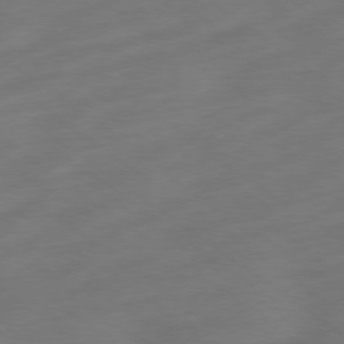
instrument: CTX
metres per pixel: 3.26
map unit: Ap
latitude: -78.7841
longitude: -67.5371
